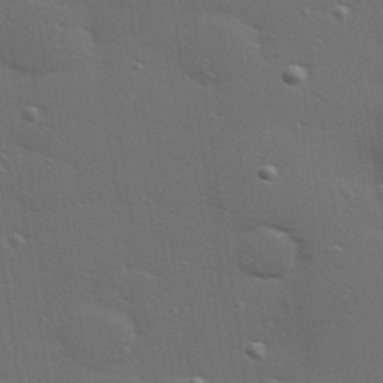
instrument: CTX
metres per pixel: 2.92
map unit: Hve
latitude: 27.7639
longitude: -91.7639
